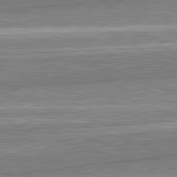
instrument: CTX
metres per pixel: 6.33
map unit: lApd
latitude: 82.6112
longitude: 167.1053
